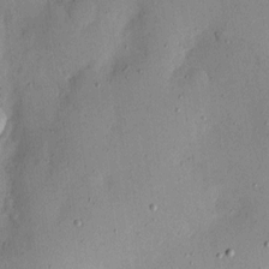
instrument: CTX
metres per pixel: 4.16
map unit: eHh
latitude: 5.3671
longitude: -71.5749
